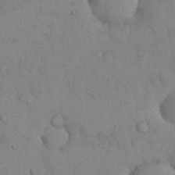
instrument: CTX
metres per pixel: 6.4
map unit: Nhu
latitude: 28.2900
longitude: -70.5357
